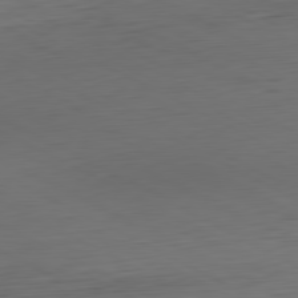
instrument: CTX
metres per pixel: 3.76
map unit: Hpe
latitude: -81.2565
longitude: 19.0109
